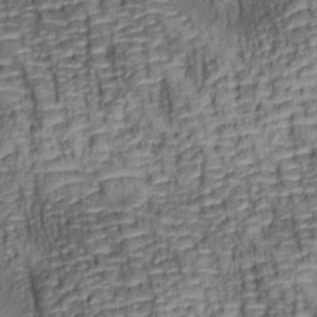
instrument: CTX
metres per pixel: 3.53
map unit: lAa
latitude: 6.7813
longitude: -115.7071
